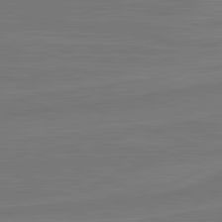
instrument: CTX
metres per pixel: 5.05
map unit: lApd
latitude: 82.1577
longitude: -175.4426
